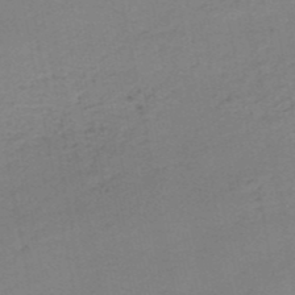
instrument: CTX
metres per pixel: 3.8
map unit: HNb
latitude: -51.6344
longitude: -53.0081
